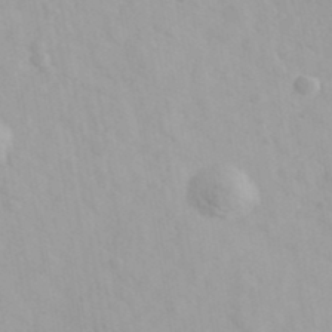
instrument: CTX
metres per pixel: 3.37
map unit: Ave
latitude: 39.9339
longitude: -106.6490
